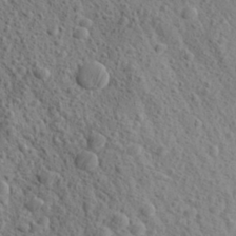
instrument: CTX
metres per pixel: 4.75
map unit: Aa
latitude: 27.6505
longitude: -142.4034
